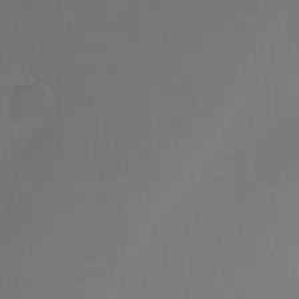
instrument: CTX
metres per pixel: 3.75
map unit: Ht
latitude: -15.9178
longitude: -48.2145
